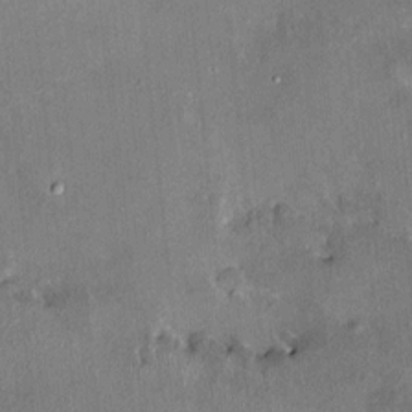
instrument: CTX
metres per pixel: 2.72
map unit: HNhu
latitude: 7.6883
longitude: 4.9919
